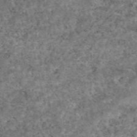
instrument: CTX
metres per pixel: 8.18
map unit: eAb
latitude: 48.7624
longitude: 122.1417
